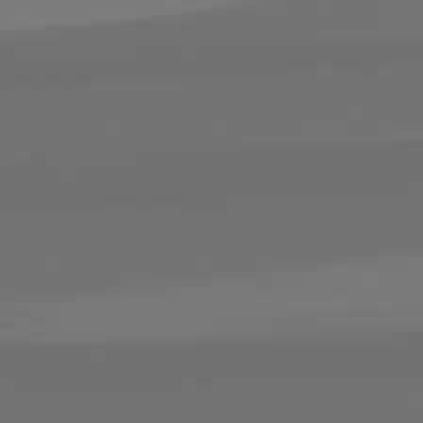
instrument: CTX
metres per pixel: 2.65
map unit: lApd
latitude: 82.6301
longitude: 163.1242
